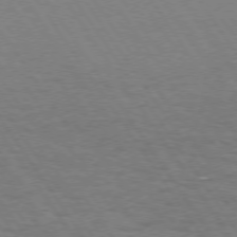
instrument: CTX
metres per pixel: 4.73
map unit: Hpe
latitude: 73.6316
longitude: -140.7813
